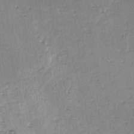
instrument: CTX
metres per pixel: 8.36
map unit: lAvf
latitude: -4.3873
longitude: -113.2915
